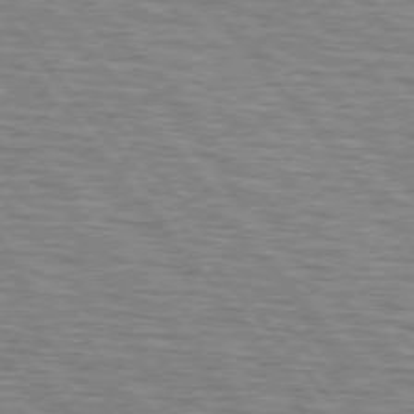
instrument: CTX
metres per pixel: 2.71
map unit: lApd
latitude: 75.5560
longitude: -76.4790
